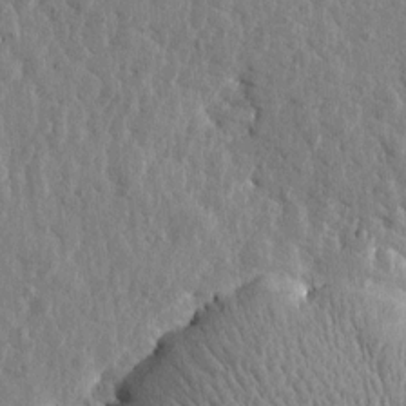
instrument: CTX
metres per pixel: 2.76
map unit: Htu
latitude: 1.6694
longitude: -178.9136
